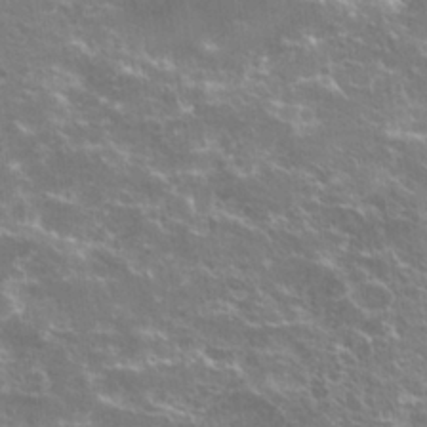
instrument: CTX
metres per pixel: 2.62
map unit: Hto
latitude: 21.0081
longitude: -40.0444
